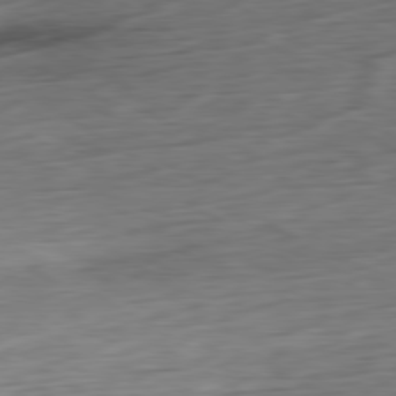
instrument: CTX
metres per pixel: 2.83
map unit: Ap
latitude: -80.5763
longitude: -68.8380
